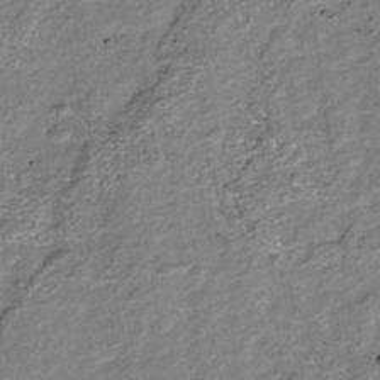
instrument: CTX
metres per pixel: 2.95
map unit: Nhu
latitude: -39.1998
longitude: -81.1781
